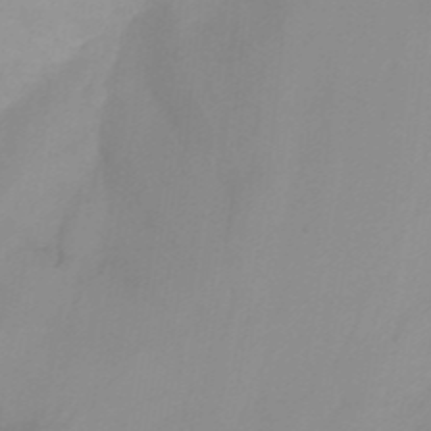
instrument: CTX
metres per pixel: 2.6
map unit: Nhu
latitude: -13.8800
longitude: -55.9717
